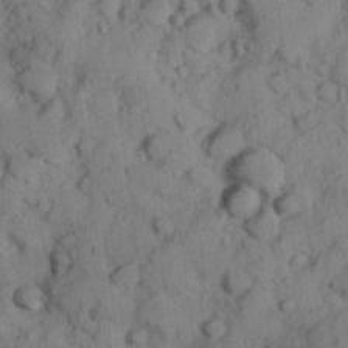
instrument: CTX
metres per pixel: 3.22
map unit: Hve
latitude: 24.5734
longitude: 147.7288
